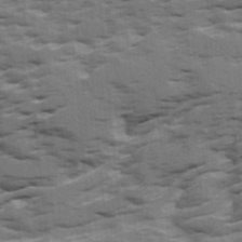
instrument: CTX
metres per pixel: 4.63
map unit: Ave
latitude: 18.2711
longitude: -129.7638
